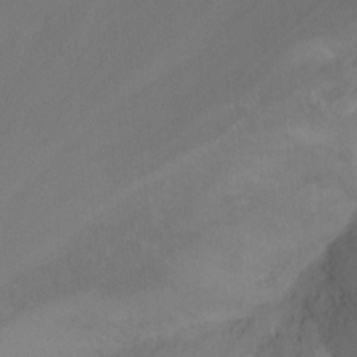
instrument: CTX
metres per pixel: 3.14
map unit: Ht
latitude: -14.8219
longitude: -55.2348
